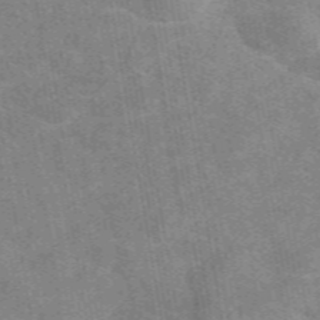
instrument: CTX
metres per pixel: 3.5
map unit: eAb
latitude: 49.5749
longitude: 116.0849
